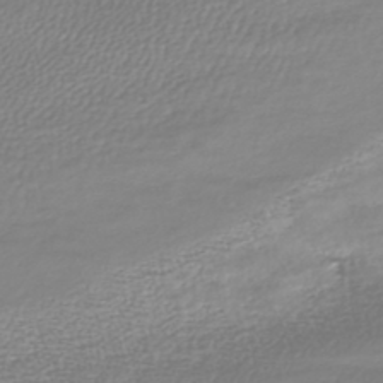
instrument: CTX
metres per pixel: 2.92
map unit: HNhu
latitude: -44.1039
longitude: 99.1053
